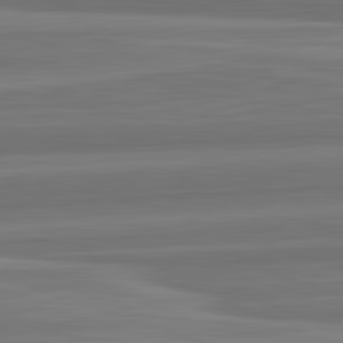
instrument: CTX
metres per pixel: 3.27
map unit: lApd
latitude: 82.8569
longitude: 169.5399
